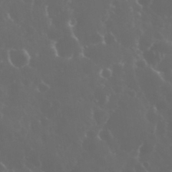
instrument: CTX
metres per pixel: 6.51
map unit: eHh
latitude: 34.0822
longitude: -59.8017
